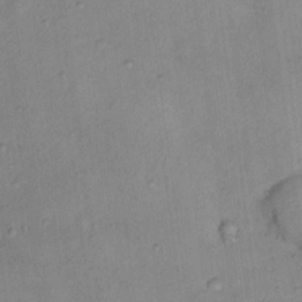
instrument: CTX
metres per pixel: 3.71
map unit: Ht
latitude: 13.1592
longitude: -40.2711
